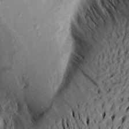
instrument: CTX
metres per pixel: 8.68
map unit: Aa
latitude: 19.0458
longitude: -145.8583
